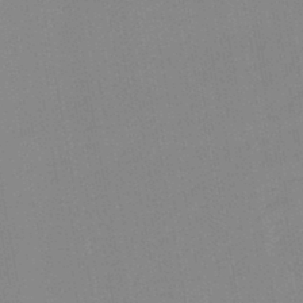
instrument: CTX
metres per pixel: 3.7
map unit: lHb
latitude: -44.1039
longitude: 63.3698
